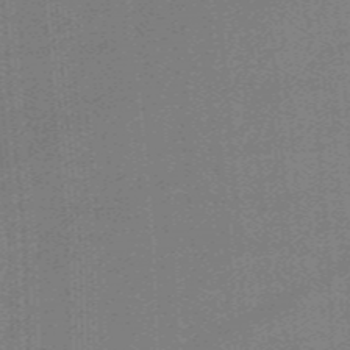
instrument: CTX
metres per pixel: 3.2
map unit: lHb
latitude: -47.8989
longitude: 60.9542
